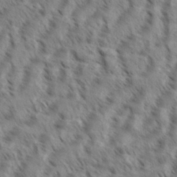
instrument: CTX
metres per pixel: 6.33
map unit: eHh
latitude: 35.7638
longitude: -138.4979
